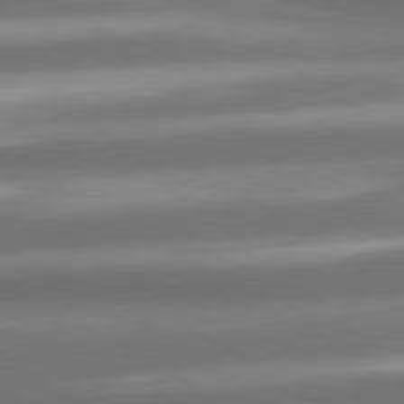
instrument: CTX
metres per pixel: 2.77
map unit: lApd
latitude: 80.8569
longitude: -143.3293
